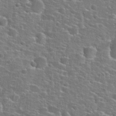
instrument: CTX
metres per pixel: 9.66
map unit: Hto
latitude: 25.6316
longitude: -49.3104
